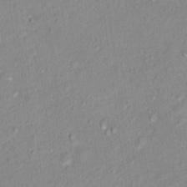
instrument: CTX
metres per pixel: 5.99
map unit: Nhu
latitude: 16.8380
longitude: -32.2145
